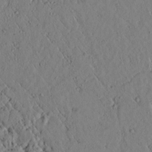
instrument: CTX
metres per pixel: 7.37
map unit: lAvf
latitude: 6.2334
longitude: 159.7477
